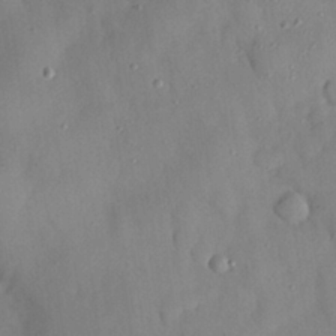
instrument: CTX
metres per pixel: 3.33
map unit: Nhu
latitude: 26.3845
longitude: -72.7813
